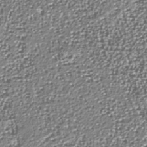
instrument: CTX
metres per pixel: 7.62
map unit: Nhu
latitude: -37.7666
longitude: -82.2144
